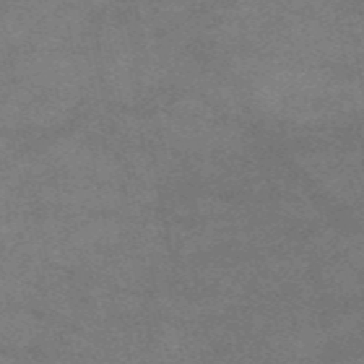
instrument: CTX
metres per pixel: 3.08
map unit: eAb
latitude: 47.7639
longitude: 125.0297
